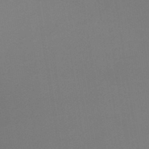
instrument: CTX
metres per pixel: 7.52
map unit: lHb
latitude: -48.5385
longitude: 67.7289
